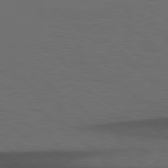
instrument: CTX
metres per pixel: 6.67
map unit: Hpe
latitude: 78.7813
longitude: -163.0081
